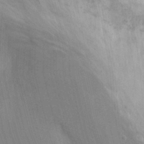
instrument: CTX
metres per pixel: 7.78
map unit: Ht
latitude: 0.8947
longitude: -32.4034
